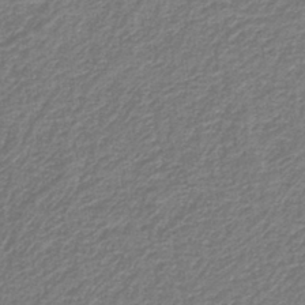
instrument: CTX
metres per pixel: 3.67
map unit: eAb
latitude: -39.5966
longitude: 52.0850
